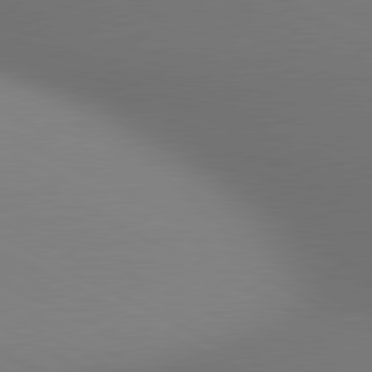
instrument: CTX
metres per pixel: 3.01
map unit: lApd
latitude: 80.6490
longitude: 132.4629
